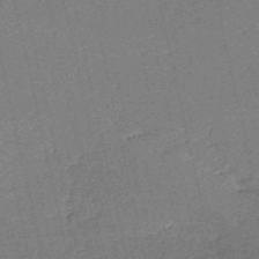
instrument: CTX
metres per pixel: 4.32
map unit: HNb
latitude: -54.1039
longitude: -40.2900
